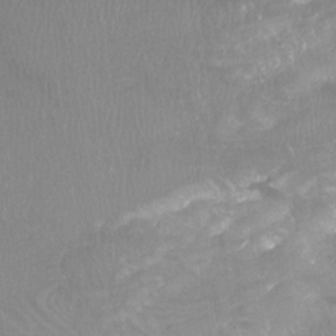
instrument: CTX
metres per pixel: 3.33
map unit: Htu
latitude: -6.6896
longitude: -49.0081
